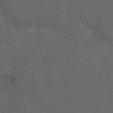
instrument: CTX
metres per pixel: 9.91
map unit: Nhu
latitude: 25.4237
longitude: -57.2725
